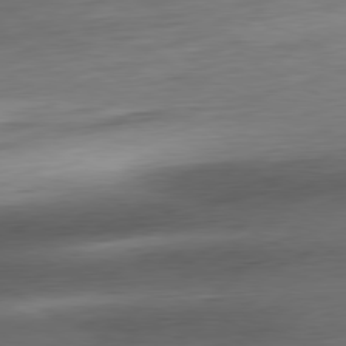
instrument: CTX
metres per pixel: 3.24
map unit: Ap
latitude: -80.8786
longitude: -67.4804
